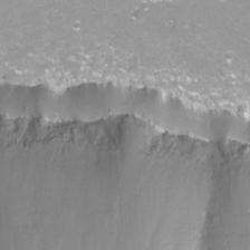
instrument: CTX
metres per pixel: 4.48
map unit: Nhu
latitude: -12.2929
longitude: -61.4426
